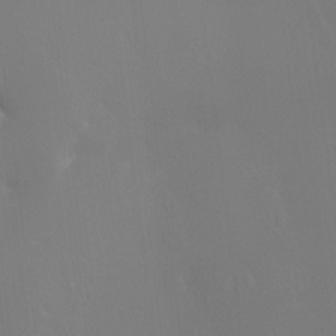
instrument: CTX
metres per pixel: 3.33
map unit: Ht
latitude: -12.6708
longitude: -44.5734
